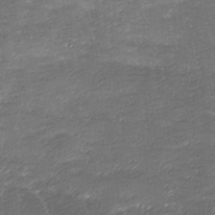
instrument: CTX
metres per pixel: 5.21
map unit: Ave
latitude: -8.1228
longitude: -123.1214
